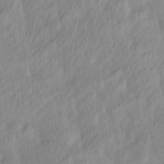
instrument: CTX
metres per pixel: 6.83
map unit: Ave
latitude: 12.8758
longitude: -106.4034
